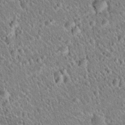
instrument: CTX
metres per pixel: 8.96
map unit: Hto
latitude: 20.8947
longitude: -51.3481
